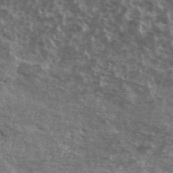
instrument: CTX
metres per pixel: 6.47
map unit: Ave
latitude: 40.2711
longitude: -110.3656
